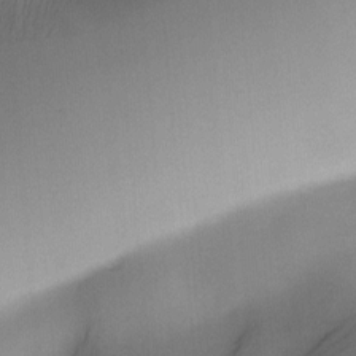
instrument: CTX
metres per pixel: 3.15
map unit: Nve
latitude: -23.2376
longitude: -137.8584
